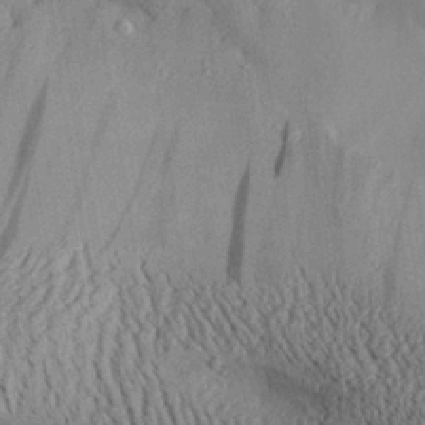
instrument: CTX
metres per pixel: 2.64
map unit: Aa
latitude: 28.4979
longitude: -134.1955
